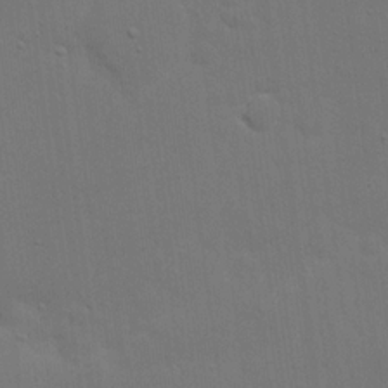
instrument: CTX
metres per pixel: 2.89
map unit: eHh
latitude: 19.6882
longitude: -67.0647
